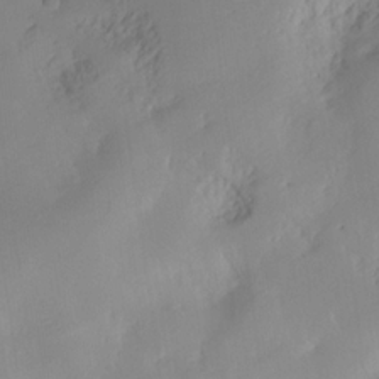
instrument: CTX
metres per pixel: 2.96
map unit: HNhu
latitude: 11.0459
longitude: 9.1053
